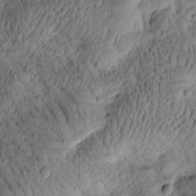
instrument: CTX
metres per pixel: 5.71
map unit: Htu
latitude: -2.0661
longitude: 170.9542
